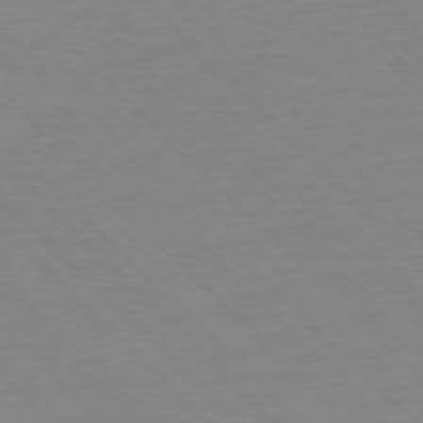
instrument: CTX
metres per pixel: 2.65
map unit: Ap
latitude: -76.9353
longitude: -85.4427
